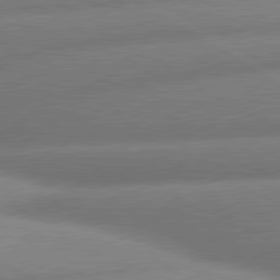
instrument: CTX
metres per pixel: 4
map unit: lApd
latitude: 80.2711
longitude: -162.3468
